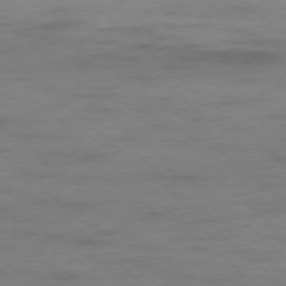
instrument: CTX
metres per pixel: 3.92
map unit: Ap
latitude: -77.8422
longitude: -93.3481
